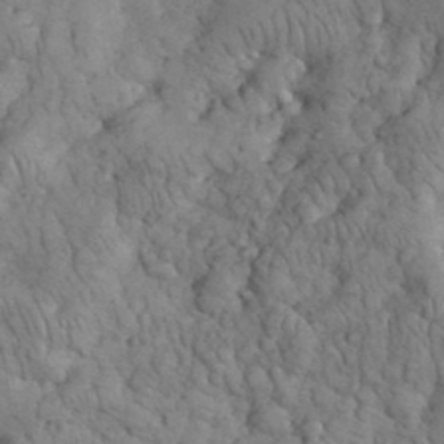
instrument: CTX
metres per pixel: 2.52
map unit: eHh
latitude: 32.9514
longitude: -65.8016
